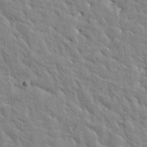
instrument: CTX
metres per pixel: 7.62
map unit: Htu
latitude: -3.7855
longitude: 174.3495
